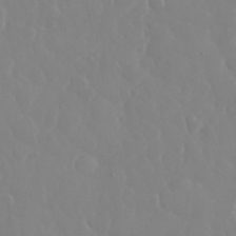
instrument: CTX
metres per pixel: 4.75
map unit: eHh
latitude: 33.4615
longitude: -59.5560
